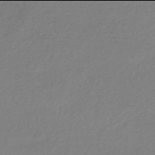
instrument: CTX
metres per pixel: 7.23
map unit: HNhu
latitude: -46.0094
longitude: 93.7478
